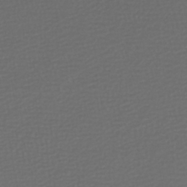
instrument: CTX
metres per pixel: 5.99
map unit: lHb
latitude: -42.5384
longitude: 69.7477
